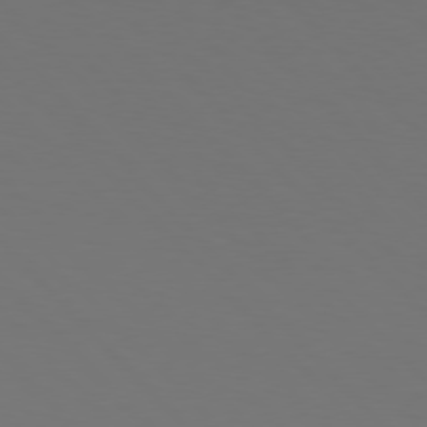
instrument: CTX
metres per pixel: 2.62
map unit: Hpe
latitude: 76.8947
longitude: -167.3103
